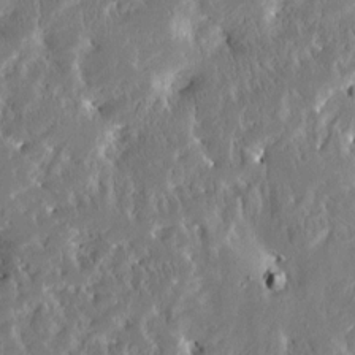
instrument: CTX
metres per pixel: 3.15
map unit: Htu
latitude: -3.8422
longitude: 174.5384
